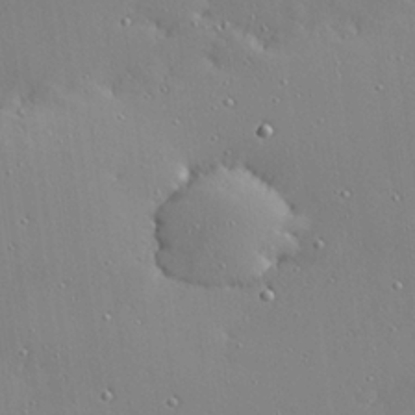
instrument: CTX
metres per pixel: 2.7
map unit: Hve
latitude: 26.0255
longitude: -92.5356
